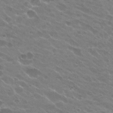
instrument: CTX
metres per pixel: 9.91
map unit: Hto
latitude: 24.8191
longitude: -36.9325
